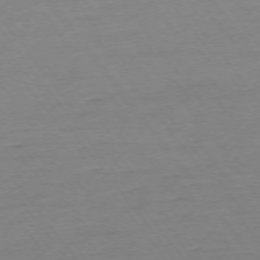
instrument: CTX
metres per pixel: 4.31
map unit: Ap
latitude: -74.9353
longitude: -83.2159
